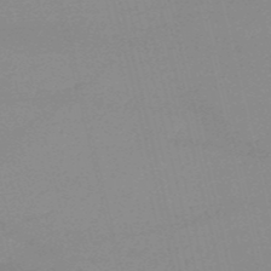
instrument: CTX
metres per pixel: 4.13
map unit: HNb
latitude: -52.4251
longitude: -41.5560
